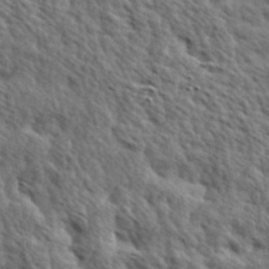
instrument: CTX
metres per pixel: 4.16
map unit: Hve
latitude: 31.6883
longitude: 149.3132
